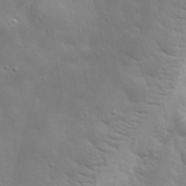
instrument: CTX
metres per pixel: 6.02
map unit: lHvf
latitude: 33.1970
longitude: -82.7057
